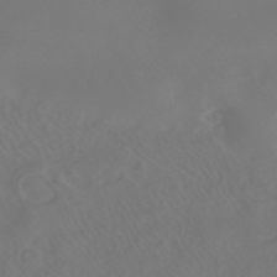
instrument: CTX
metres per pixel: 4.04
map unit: HNhu
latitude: -40.6518
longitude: 99.8233
